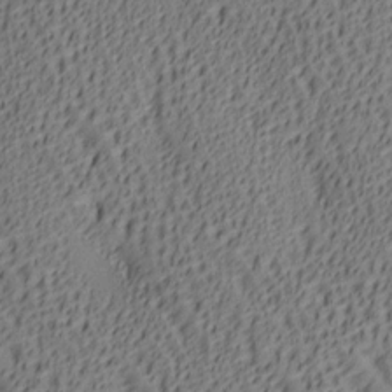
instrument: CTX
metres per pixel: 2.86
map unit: lAa
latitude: 5.7827
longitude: -117.1025
